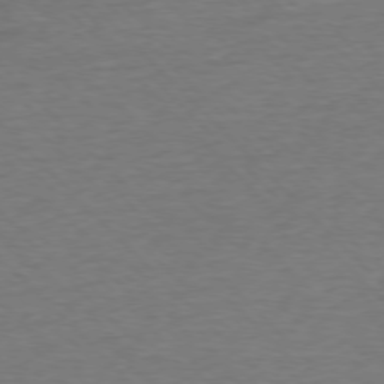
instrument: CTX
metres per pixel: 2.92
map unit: Ap
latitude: -76.8030
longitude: -94.5735
